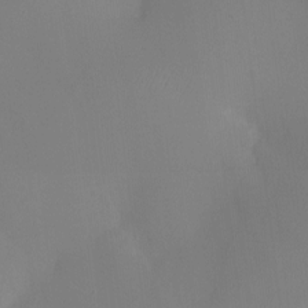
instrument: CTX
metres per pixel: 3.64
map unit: Ht
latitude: -6.2172
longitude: -20.1200
